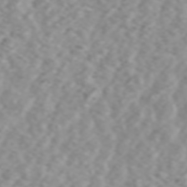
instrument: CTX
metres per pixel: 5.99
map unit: ANa
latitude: 44.3467
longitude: 21.8044
